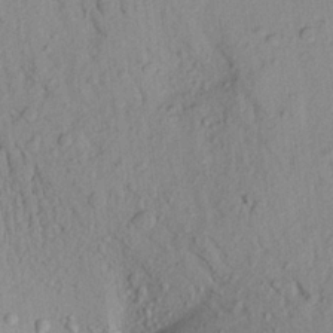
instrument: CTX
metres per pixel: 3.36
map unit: Aa
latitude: 20.2901
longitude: -149.2915
